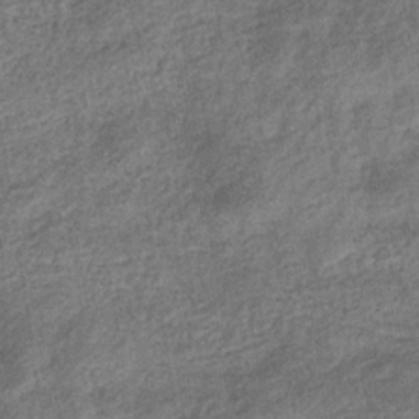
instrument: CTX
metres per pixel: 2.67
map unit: eHb
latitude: -34.0850
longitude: 77.6722
